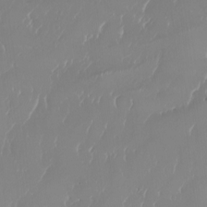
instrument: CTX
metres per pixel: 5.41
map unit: Aa
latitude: -7.7855
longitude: -78.7813
